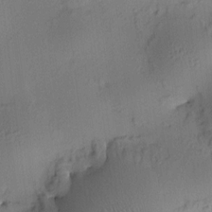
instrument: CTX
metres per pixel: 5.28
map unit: HNhu
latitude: 8.4979
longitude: 15.1809
